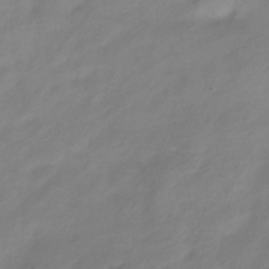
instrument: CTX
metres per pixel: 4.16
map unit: Hve
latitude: -34.6896
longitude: 88.1606
